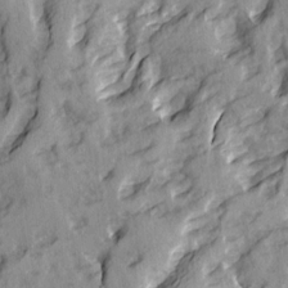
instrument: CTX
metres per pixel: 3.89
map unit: Ave
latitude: 14.8569
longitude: -131.6127
